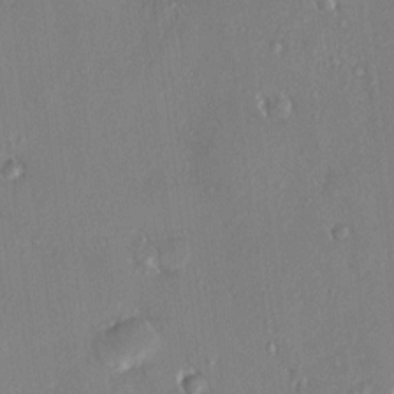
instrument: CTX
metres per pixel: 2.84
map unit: HNhu
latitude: 7.5938
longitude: 4.6329
